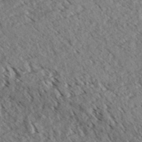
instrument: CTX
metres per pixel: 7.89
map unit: eHh
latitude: 35.3859
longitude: -139.7072
